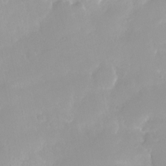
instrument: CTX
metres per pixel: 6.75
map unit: Nhe
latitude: -28.3873
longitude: -109.8772
